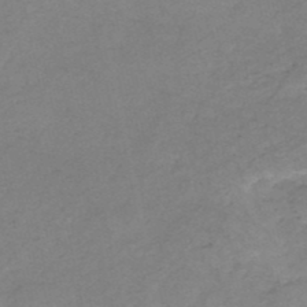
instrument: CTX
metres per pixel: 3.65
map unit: HNb
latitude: -50.5196
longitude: -53.8395
